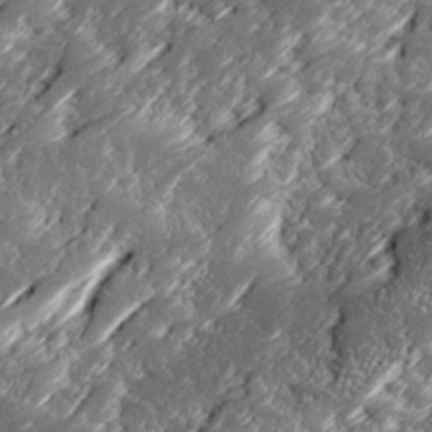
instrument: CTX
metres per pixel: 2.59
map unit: Ave
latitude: 15.9151
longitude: -136.8191
